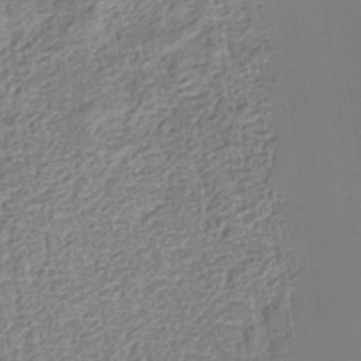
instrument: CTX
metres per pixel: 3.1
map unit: eHb
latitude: -35.5021
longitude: 79.8800
